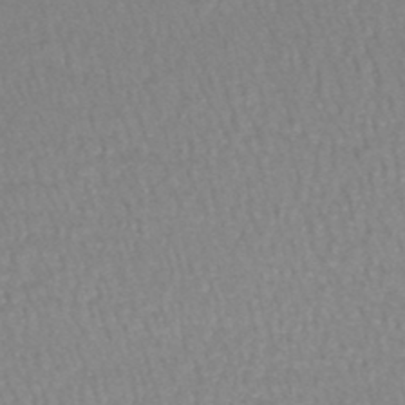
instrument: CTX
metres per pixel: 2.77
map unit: lHb
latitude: -44.1795
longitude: 73.4265
